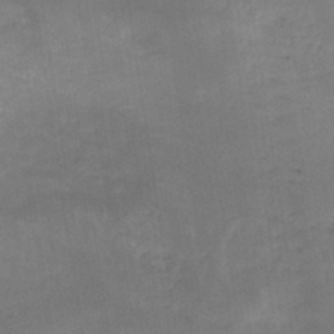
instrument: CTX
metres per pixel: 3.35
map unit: HNb
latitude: -44.9542
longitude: -45.6883
